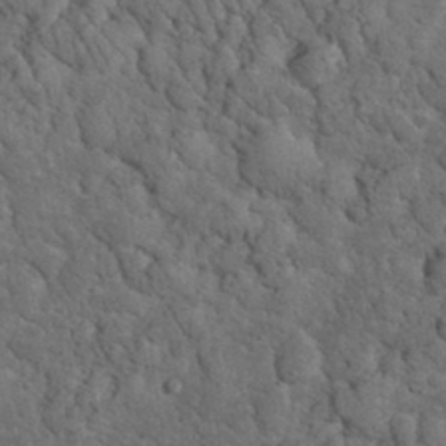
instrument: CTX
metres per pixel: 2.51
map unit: eHh
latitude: 33.2537
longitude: -66.2900
